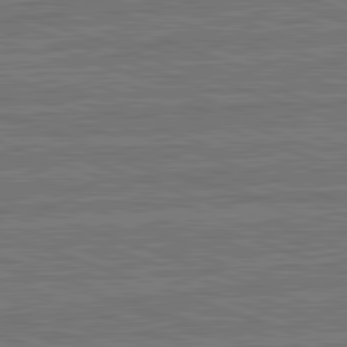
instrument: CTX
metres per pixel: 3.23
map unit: lApd
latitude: 82.8191
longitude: 175.0297
